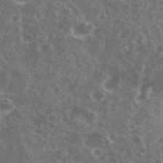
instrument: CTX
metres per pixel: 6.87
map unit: eHh
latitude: 35.3859
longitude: -59.7450
